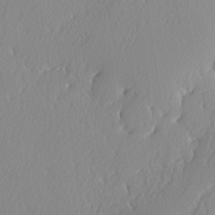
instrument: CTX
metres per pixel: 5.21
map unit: lAvf
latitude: -5.0486
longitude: -108.7435
